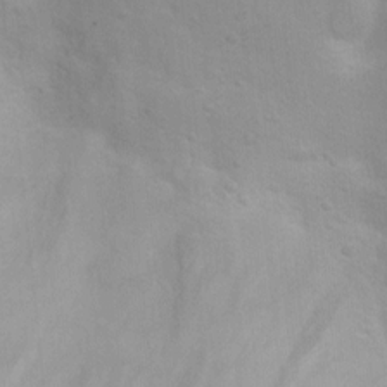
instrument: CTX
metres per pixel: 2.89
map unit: Ht
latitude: 5.4048
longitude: -28.9136
